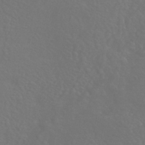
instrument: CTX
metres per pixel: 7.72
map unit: HNhu
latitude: -43.5588
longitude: 94.2739
